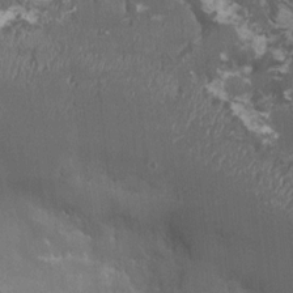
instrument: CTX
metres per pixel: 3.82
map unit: HNhu
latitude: 1.4426
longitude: 0.8408
